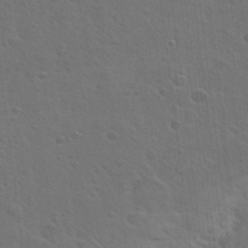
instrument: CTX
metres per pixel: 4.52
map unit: Hto
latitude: 23.4426
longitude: -47.7261
